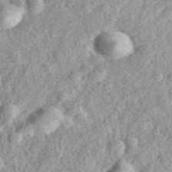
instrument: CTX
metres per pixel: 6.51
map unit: eAb
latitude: 38.9136
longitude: 110.1228
